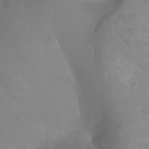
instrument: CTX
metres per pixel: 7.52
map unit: Ht
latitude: -0.2551
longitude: -46.4034
